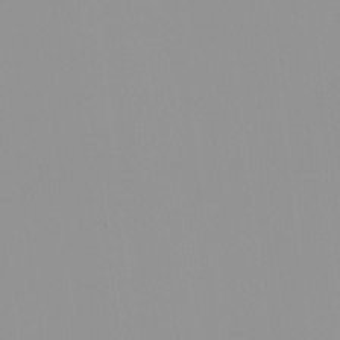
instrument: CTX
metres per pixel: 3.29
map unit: HNhu
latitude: -1.1432
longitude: -5.9717
